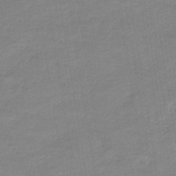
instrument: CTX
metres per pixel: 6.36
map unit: eHb
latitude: -35.8989
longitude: 77.5777
